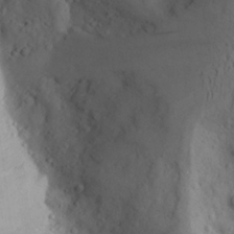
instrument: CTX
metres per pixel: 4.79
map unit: Aa
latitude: 25.3859
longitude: -147.4049
